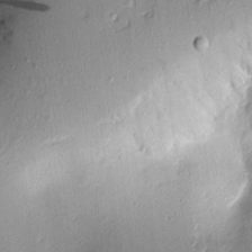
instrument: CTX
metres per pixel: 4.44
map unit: Aa
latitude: 9.0648
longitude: -133.3482
